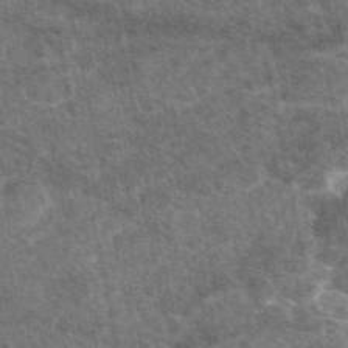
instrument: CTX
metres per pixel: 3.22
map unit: eAb
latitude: 47.5560
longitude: 117.9178
